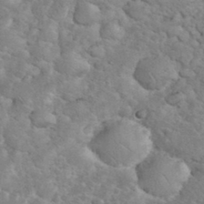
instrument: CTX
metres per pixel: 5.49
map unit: eHh
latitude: 35.4426
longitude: -65.1403
